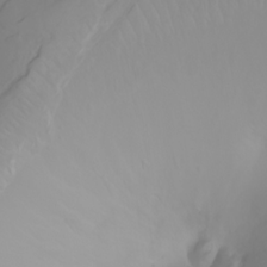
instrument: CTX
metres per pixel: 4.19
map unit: Ht
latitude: -1.7856
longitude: -61.5560
